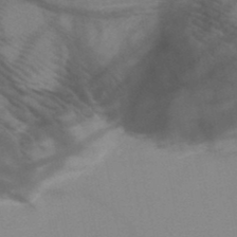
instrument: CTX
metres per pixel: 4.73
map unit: HNb
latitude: -47.5966
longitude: -40.9324
